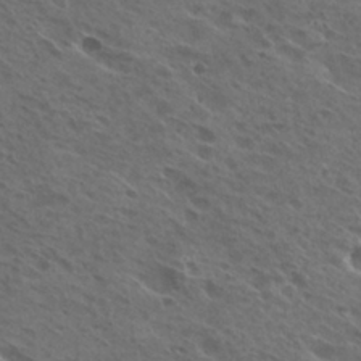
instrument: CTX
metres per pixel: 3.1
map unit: Hto
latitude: 26.4034
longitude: -40.6301
